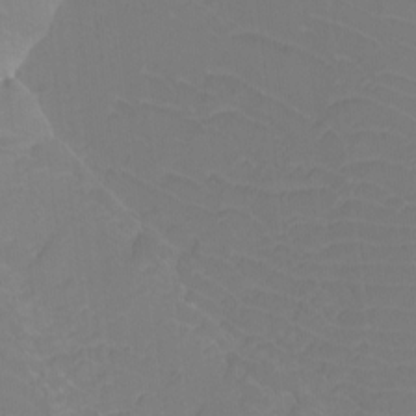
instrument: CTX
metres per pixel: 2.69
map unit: Htu
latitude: -12.6708
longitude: -70.6868
